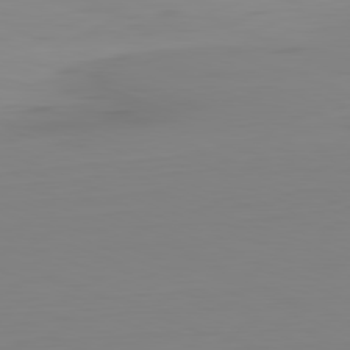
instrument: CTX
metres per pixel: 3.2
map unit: Hpe
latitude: -82.1039
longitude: 9.0675
